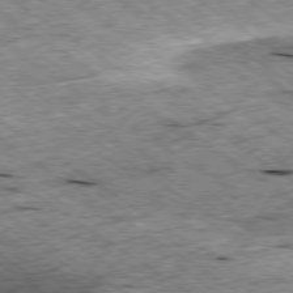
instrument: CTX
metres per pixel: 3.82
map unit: Ap
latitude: -79.3131
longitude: -86.9136
